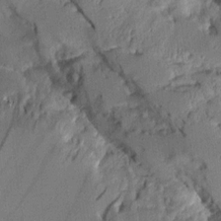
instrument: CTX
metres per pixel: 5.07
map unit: Aa
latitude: 9.0081
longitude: -128.2144
